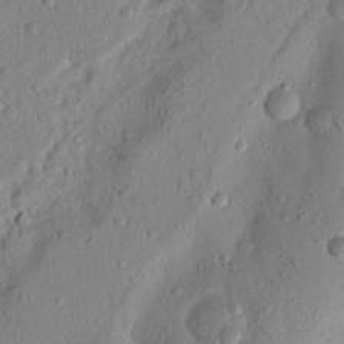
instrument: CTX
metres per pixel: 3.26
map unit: Nhu
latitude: 20.1011
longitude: -77.1970
